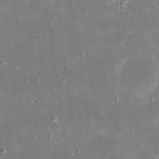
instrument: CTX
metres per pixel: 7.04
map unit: eHh
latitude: 21.4427
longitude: -66.5167
